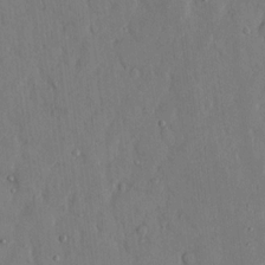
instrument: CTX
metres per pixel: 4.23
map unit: eHh
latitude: 14.1578
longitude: -70.2522
